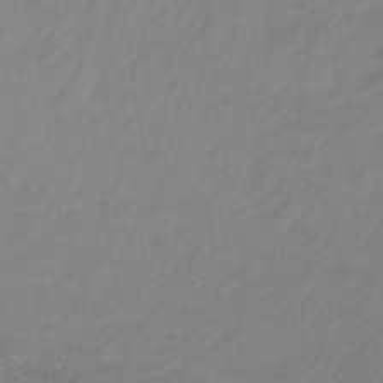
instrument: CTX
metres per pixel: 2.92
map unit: lHb
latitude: -34.7841
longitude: 70.3495
